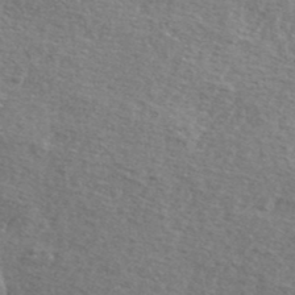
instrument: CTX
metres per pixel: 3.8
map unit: ANa
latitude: 41.6127
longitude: -86.7813
